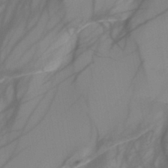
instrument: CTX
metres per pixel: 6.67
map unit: HNb
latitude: -45.0864
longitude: -43.9150
